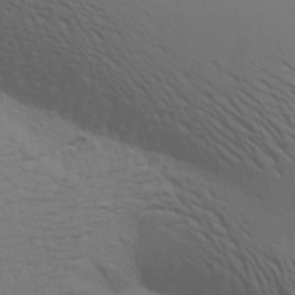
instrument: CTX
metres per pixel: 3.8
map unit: Aa
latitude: 17.1781
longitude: -144.7246
